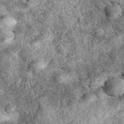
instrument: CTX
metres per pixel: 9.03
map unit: eAb
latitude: 39.1592
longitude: 110.3684
